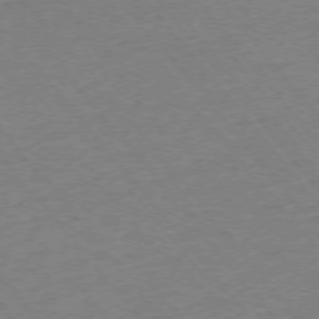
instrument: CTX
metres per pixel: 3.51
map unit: Ap
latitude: -75.1620
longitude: -81.2348
